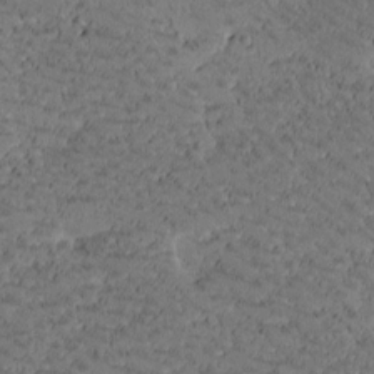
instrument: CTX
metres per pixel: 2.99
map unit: Htu
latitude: -2.5762
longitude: 176.1228
